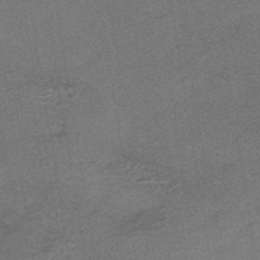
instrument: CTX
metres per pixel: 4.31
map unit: HNhu
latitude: -41.9367
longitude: 90.5574
